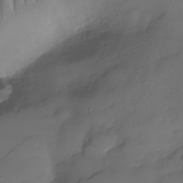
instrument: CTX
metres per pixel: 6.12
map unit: Nhu
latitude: -30.6896
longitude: -59.1781
